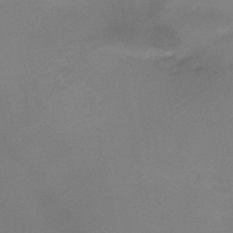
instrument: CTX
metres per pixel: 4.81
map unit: HNb
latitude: -46.4062
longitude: -46.4790
